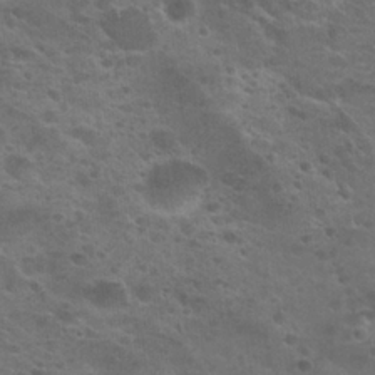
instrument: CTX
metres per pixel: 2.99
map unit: Nhu
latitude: 25.7260
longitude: -50.5923
